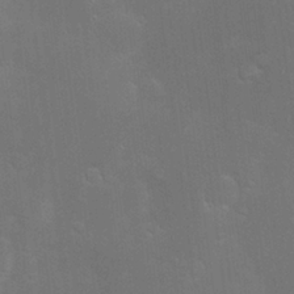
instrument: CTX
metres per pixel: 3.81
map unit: Hve
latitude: -10.5385
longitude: 174.4251
